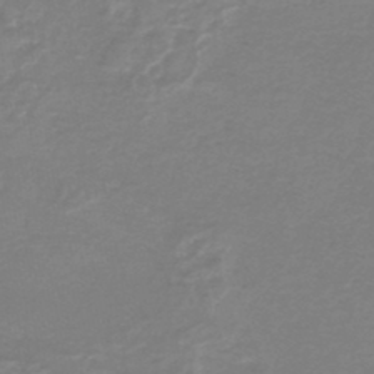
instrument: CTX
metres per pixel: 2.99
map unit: HNb
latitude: -46.3495
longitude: 52.9730
